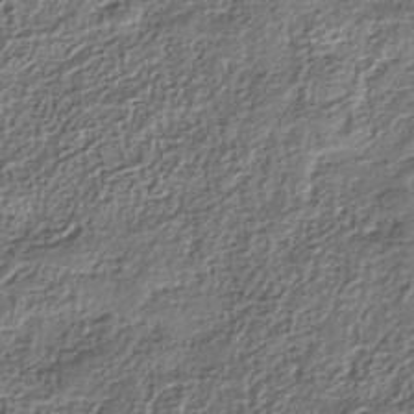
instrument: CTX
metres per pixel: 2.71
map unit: Nhe
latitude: -38.6330
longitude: -147.2348
